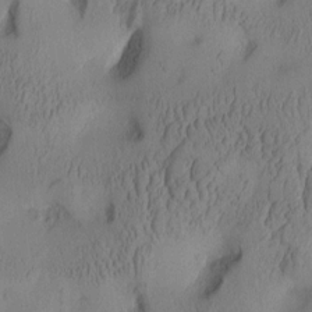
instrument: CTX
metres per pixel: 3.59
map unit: Aa
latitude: 8.0255
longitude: -127.6883
